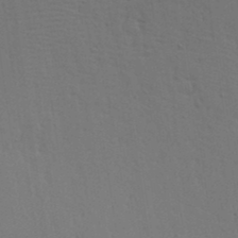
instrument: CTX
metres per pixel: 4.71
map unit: Aa
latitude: 18.7246
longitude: -126.1011
